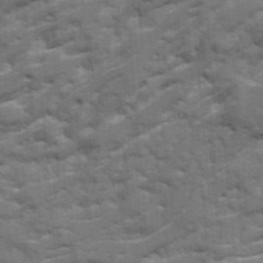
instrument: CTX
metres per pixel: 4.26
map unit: Ave
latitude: 20.2145
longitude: -129.8772
